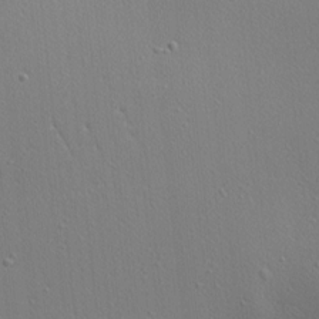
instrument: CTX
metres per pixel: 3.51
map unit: Nhu
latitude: 0.7624
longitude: -77.9717
